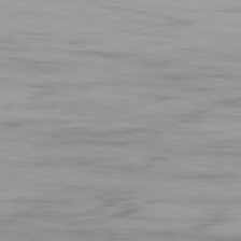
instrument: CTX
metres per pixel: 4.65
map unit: Ap
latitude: -81.7478
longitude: -75.1781
